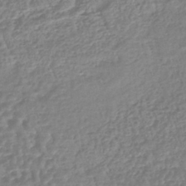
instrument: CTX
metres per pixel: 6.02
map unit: lHb
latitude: -41.5021
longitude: 68.7274
